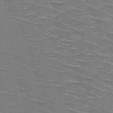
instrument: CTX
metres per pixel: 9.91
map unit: HNb
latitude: -50.2739
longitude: -47.0459
